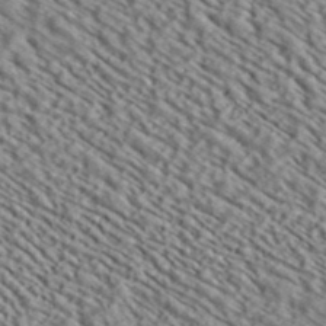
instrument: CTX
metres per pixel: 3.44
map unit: ANa
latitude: 39.9528
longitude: 30.7652
